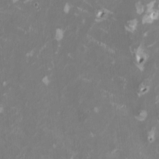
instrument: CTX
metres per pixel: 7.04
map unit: HNhu
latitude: 1.6505
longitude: -3.4048
